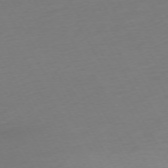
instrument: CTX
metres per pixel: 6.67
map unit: Ap
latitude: -74.6708
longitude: -68.8191
